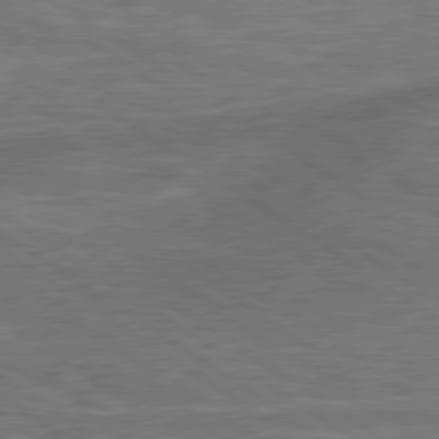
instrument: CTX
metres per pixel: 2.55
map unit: lApd
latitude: 79.5560
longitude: 172.9164
